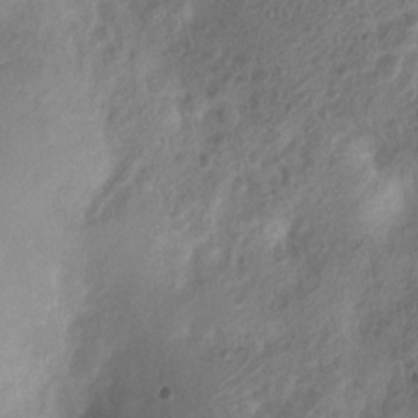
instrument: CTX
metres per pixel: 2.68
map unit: Nhu
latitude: 6.8947
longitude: -22.0633
